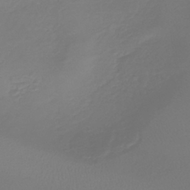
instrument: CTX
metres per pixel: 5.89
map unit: lHb
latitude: -41.2565
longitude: 68.2361
